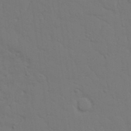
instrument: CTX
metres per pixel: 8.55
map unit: Nhu
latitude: 23.1592
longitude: -73.2159
